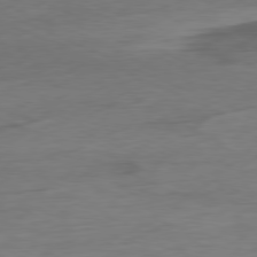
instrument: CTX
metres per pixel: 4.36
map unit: Ap
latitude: -80.3684
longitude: -92.1766
